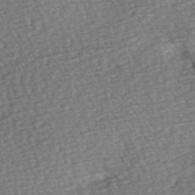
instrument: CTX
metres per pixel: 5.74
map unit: Hve
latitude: 3.3670
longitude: -120.8569
